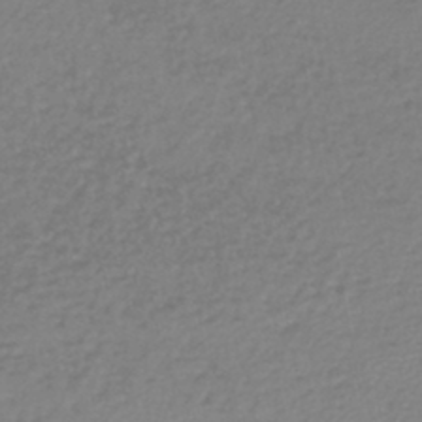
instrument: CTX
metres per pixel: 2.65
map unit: lHb
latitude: -45.9367
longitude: 62.3117
